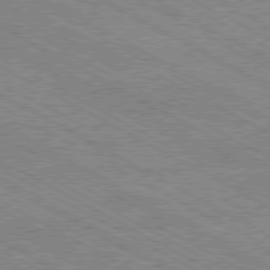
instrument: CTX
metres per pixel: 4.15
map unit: Hpe
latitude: -80.8030
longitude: 20.5573
